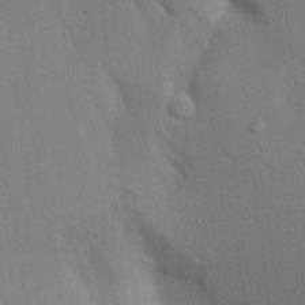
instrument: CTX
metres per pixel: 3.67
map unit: Aa
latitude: 17.1592
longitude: -148.8191
